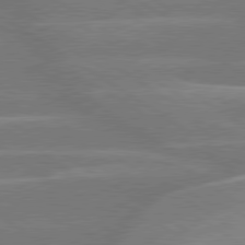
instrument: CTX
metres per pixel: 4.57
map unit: lApd
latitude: 79.7828
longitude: -122.7435
